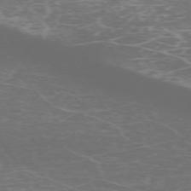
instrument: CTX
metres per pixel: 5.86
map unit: Hpe
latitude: -72.1794
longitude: 8.0094
